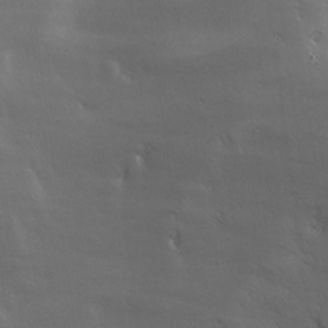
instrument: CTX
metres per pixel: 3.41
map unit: lAa
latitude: -6.6140
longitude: -121.9339
